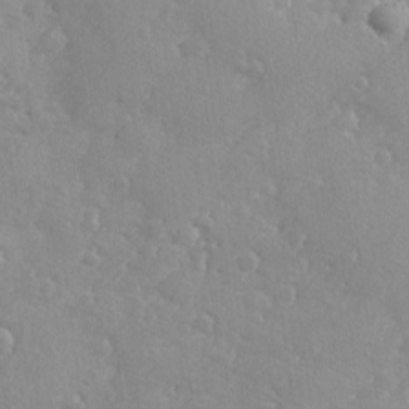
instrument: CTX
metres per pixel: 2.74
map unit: Ave
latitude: -8.5763
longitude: -117.6694
